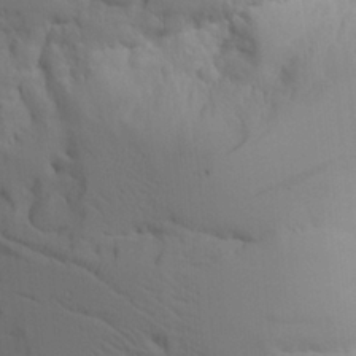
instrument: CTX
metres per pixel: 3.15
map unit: Aa
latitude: 21.7072
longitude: -124.3656
